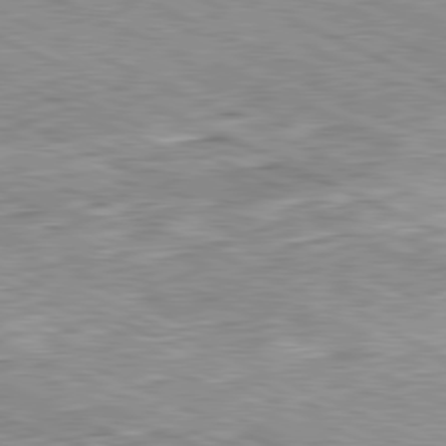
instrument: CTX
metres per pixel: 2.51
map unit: Hpe
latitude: -81.6722
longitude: 10.5952
